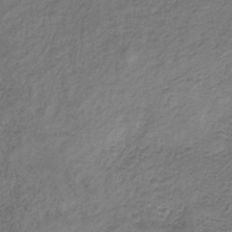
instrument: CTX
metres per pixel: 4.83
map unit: HNb
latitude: -32.7086
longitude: 56.4818
